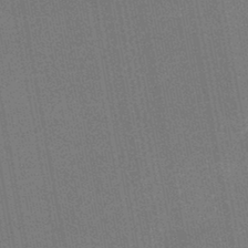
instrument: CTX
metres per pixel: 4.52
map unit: eHb
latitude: -44.9920
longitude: 87.3510
